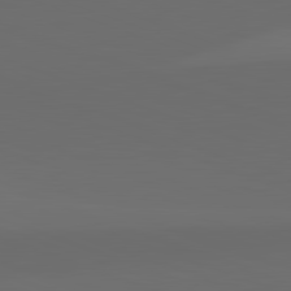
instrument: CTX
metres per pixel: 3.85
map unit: lApd
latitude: 82.2900
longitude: 134.8030
